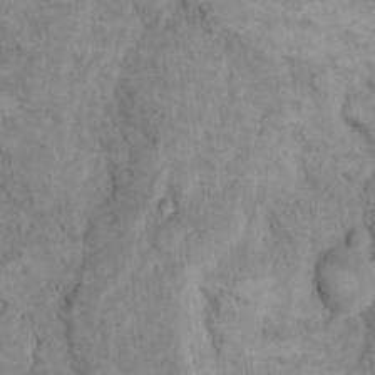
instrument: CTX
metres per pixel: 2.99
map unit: eHh
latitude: 12.5357
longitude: -64.7624
